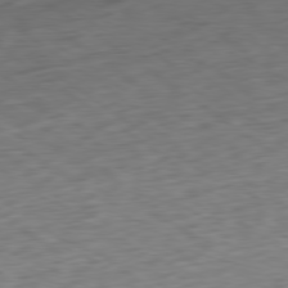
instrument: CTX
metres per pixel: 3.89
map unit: Ap
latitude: -80.0094
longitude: -69.3293
